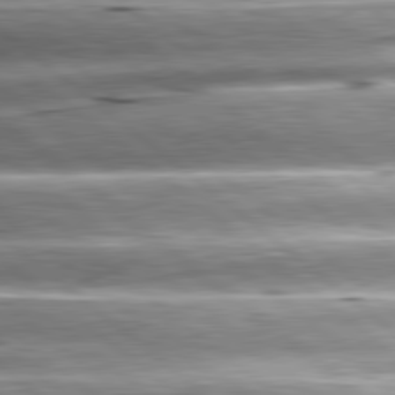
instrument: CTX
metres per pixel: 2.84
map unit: lApd
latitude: 80.6113
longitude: -143.2348
